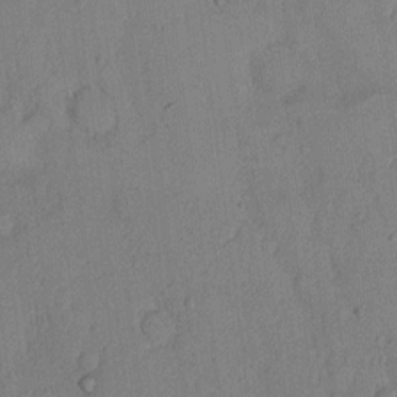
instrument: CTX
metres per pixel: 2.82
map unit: Hto
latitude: 8.4979
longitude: -58.2145
